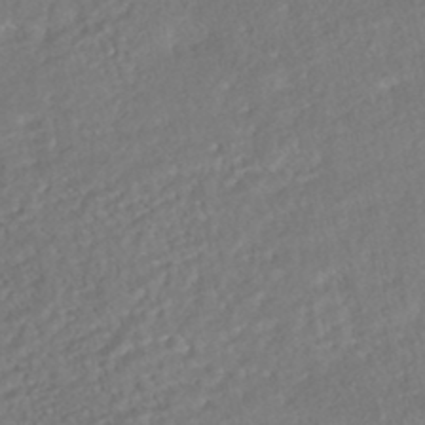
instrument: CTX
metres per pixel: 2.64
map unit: HNhu
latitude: -45.9556
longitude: 100.5195
